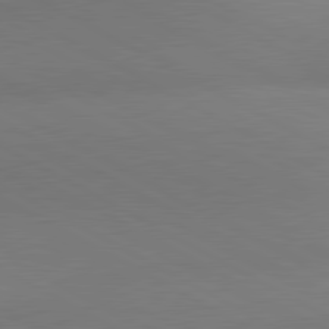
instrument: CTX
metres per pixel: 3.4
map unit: lApd
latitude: 80.7435
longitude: 127.8800
